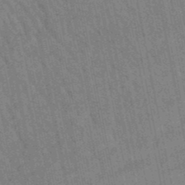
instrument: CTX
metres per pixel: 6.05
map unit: lHb
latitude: -49.1998
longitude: 73.9178
